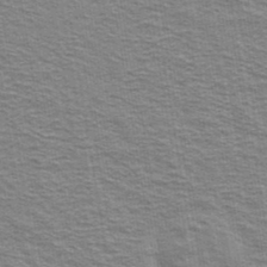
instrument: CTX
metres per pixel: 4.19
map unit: Ave
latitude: 38.9514
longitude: -108.8947
